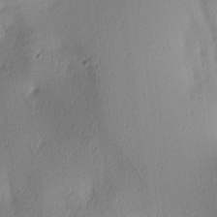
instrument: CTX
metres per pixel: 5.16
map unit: lAa
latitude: 4.1389
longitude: -115.9150
